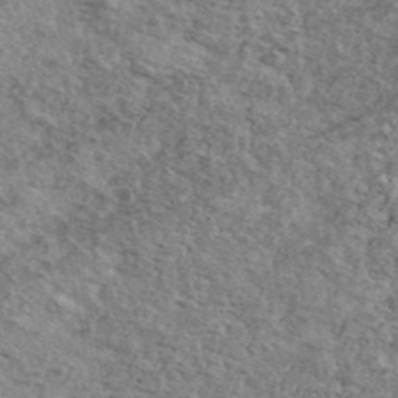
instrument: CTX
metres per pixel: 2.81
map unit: Ave
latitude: 41.1592
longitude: -109.0269
